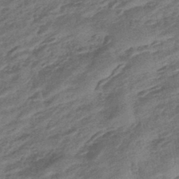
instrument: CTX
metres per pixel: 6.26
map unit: eHb
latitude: -43.6343
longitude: 84.5951
